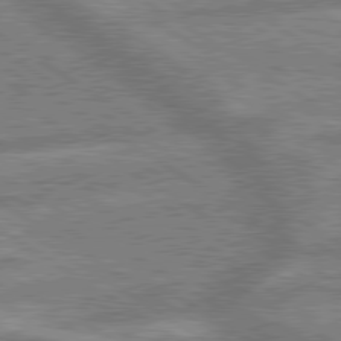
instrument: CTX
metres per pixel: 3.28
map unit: lApd
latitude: 79.7261
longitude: -170.4412
